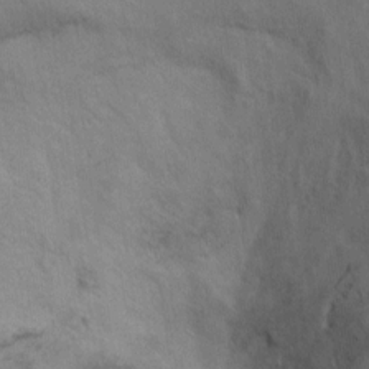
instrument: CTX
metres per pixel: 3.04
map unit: Hto
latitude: 6.4979
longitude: -37.6694
